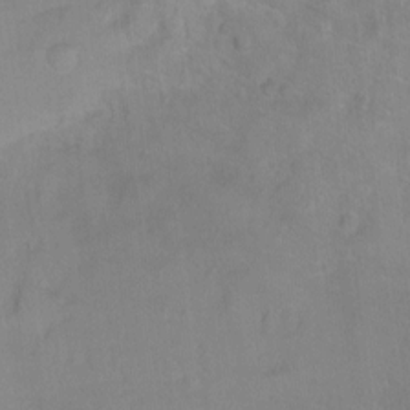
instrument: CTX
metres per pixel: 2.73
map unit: Ht
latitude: -8.6896
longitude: -35.4804
